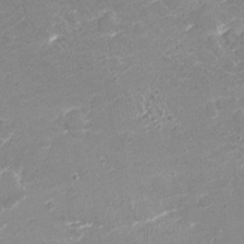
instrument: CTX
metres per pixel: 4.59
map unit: Nhu
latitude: 1.9906
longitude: -15.5372
